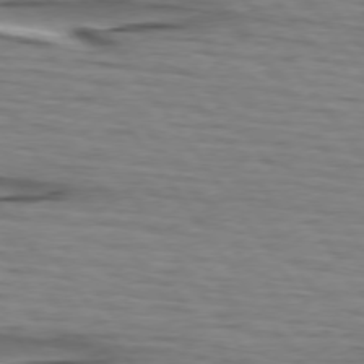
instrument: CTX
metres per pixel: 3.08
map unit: lApd
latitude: 74.9136
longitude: -71.6316
